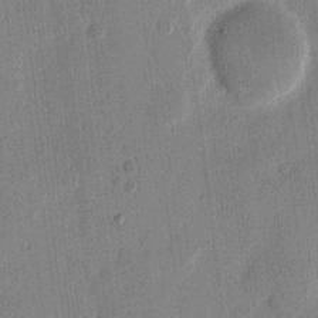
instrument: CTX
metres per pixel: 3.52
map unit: eHh
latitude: 12.3278
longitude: -68.5924
